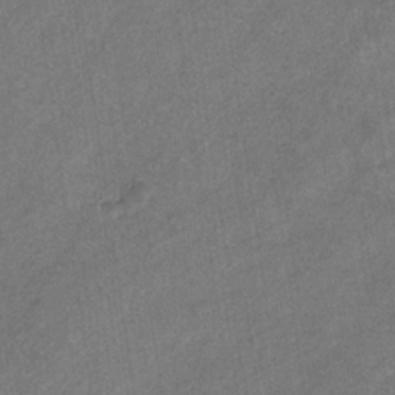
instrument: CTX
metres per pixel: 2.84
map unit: eHb
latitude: -31.5399
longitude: 71.3510
